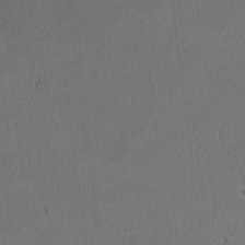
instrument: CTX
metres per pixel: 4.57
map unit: Nhu
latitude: 0.7435
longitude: -78.9892
